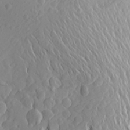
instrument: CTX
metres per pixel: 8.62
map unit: Aa
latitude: 23.9339
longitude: -145.2159
